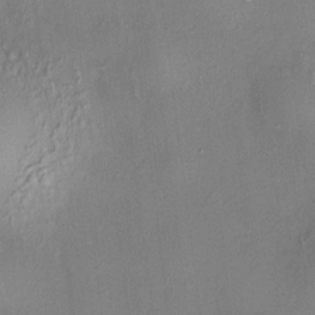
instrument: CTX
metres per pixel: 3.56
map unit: HNhu
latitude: 8.2901
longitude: 14.2173
